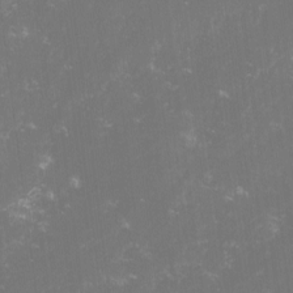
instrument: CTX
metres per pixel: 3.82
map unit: lHvf
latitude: -14.5385
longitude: -101.3104
